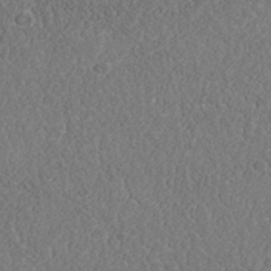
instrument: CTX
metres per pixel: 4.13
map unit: Nhu
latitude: -39.8800
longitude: -84.4223
